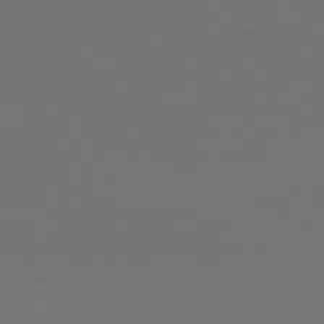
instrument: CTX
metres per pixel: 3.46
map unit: Hpe
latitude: -81.3132
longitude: 18.6896
